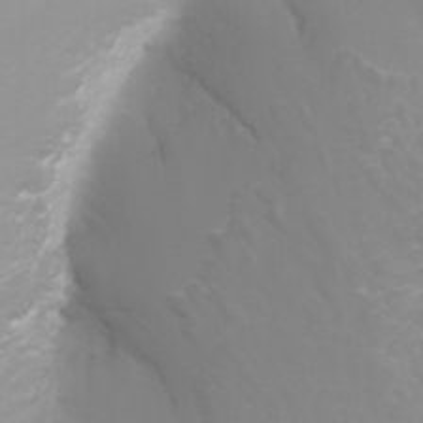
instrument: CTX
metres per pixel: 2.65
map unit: Nhu
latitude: -4.9352
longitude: -74.3467
